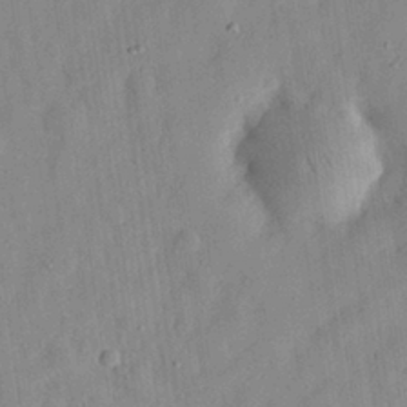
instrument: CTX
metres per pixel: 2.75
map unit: eHh
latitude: 29.0647
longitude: -74.7624
